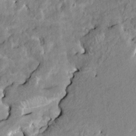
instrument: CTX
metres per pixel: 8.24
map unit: HNhu
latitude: 5.0458
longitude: 3.3509
